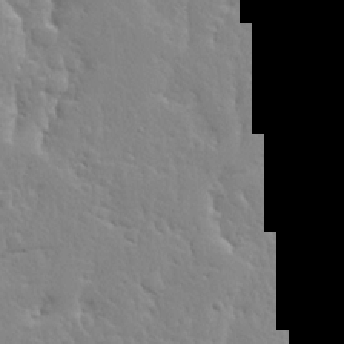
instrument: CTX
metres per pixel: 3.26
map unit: Ave
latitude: 13.1403
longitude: -135.3292
